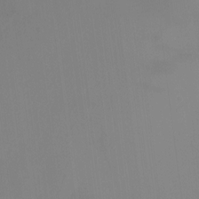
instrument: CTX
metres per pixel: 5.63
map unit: Ht
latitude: -15.0298
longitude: -56.5356
